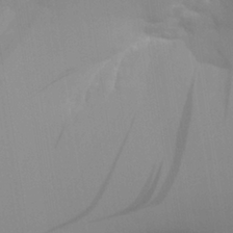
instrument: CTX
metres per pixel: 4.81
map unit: Aa
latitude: 26.8947
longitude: -131.6127
